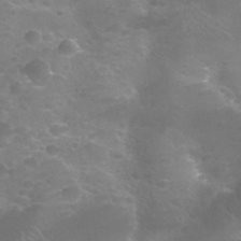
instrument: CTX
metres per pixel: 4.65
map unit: Nhu
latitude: 25.4804
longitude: -52.9703
